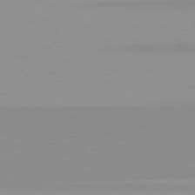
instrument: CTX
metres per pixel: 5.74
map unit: Hpe
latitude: 77.6316
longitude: -164.1011
